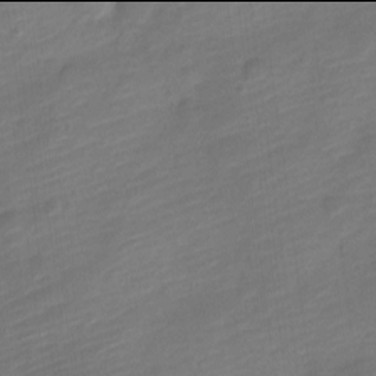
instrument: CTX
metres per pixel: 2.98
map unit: Nve
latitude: -18.0094
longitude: 109.1809
